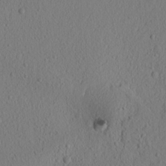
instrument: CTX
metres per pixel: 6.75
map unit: lAvf
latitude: 8.7624
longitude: 165.7289
